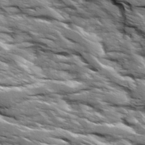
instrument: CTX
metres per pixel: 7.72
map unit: Ave
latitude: 19.2537
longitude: -135.2915
